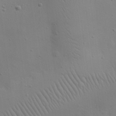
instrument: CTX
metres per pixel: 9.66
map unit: eHh
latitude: 24.8946
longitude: -69.6127
